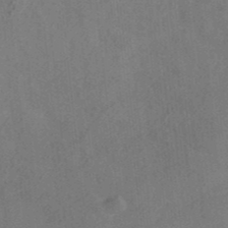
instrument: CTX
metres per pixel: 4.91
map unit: HNhu
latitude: -41.3321
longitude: 106.4629
